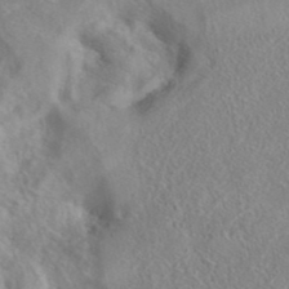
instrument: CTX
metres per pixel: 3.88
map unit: eAb
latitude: 40.5734
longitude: 105.3509
